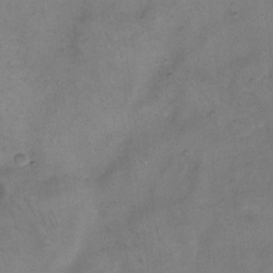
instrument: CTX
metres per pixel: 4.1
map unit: eHh
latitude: 14.0633
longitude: -65.7261
